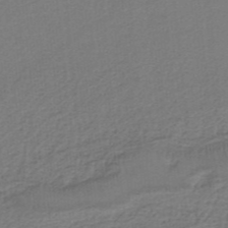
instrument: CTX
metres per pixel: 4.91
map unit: HNb
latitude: -34.6896
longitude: 60.3873
